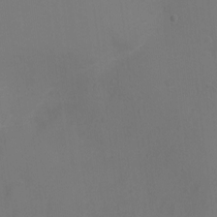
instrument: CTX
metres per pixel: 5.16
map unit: Ht
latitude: 0.7435
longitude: -34.1200
